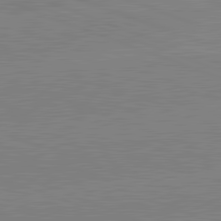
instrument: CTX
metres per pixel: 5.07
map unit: lApd
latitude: 82.0255
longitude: -158.5924
